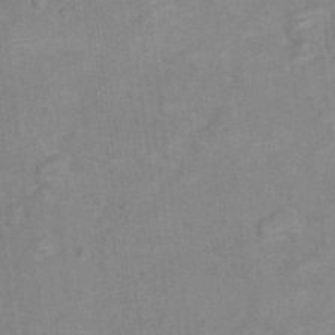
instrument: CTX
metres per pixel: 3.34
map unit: Ht
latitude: 6.4223
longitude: -36.7058
